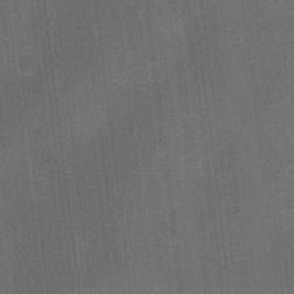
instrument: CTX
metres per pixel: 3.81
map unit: eHh
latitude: 24.4223
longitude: -70.6301
